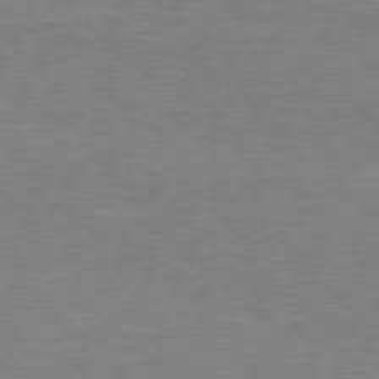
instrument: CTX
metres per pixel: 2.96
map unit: Hpe
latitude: 78.2712
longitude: -127.5560
